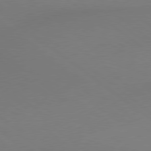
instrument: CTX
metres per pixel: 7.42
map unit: Hpe
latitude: 78.8380
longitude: -150.9891
